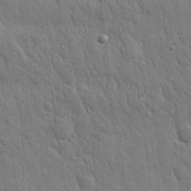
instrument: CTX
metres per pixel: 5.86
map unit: eHh
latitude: 31.3860
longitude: -79.2159
